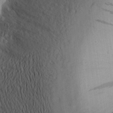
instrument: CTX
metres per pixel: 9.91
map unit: Aa
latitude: 23.5560
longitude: -149.4993
